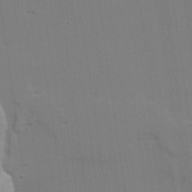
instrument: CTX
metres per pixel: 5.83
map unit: lAvf
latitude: 27.2915
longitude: -108.6868
